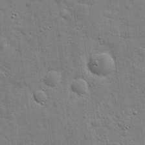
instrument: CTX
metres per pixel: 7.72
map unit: eHh
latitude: 20.3845
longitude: -63.3104
